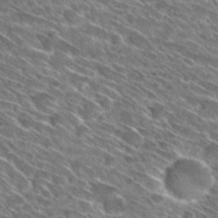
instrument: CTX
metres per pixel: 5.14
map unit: Hto
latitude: 29.9339
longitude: -45.1781
